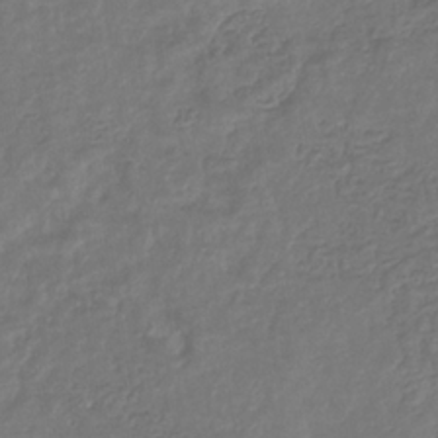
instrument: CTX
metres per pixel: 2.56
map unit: eHb
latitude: -31.9556
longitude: 73.1998
